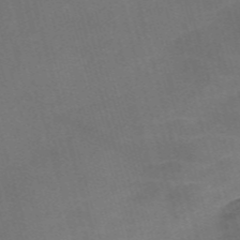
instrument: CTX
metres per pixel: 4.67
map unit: Nve
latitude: -58.4251
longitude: 64.5385
